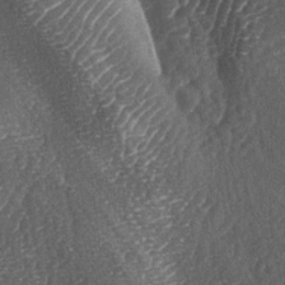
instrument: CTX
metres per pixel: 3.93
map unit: lAa
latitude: -5.1998
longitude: -127.1592
